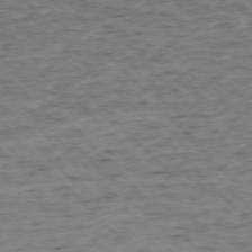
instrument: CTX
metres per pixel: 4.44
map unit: Ap
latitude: -76.5385
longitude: -87.2159
